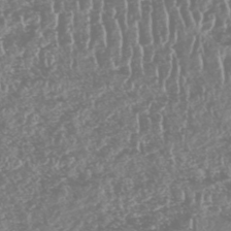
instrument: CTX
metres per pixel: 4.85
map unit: HNhu
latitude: -47.7477
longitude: 31.1431
